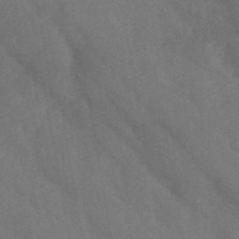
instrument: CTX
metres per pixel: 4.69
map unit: ANa
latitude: 45.3859
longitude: 27.0486
